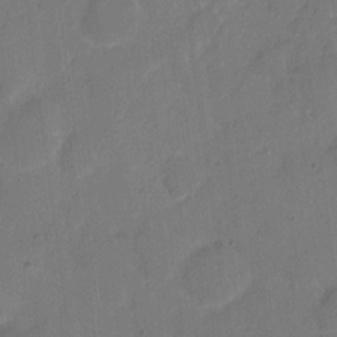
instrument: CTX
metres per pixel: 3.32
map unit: eHh
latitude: 5.9528
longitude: -65.4993
